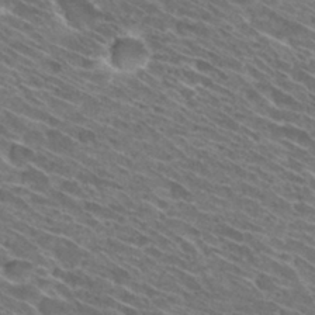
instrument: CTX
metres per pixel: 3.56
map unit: Hto
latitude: 30.8947
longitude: -45.9150
